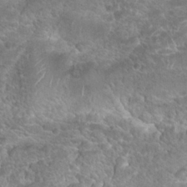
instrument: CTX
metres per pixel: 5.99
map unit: Hto
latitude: 23.4237
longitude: -44.2711
